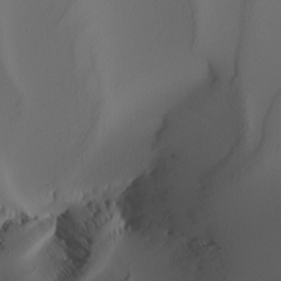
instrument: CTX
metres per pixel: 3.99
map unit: Nhu
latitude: -5.3887
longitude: -95.1781
